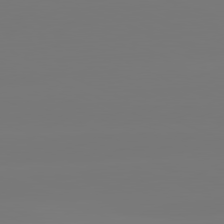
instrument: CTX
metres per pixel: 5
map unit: lApd
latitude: 81.2537
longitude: -150.1200
